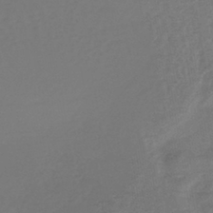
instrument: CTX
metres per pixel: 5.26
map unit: lHb
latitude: -38.8975
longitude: 63.2565
